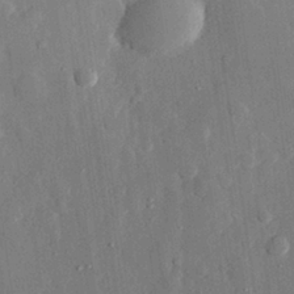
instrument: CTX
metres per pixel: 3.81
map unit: eHh
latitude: 28.8191
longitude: -79.7450
